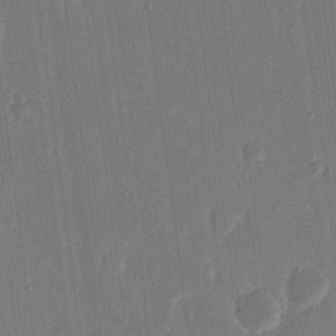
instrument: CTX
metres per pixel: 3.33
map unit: eHh
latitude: 15.4049
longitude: -69.5560
